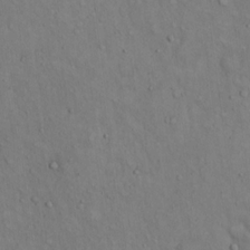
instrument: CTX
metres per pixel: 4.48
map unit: Hto
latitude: 14.6869
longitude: -58.1389
